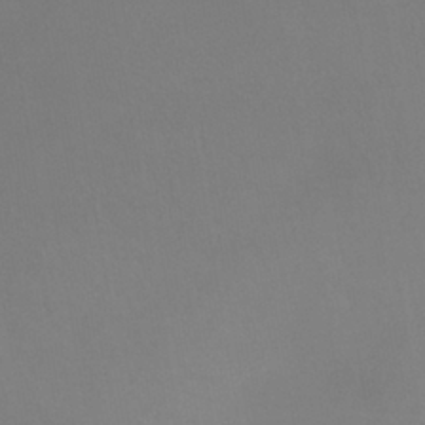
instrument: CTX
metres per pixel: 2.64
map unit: lHb
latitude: -37.5588
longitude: 74.3118
